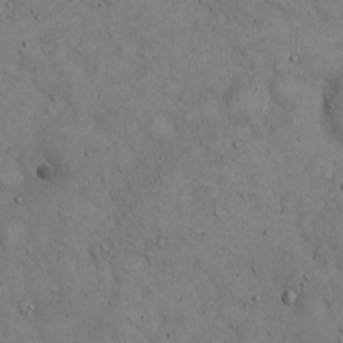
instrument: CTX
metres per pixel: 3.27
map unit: Hto
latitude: 14.8191
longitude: -58.0633
